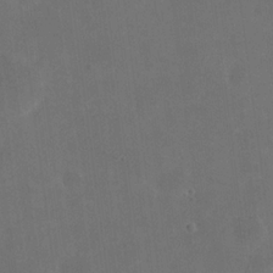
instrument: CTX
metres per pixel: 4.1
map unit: eHh
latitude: 19.5182
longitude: -65.8772
